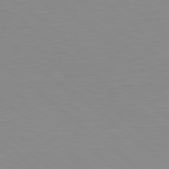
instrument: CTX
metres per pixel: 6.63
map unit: lApd
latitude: 78.9892
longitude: -176.5357
